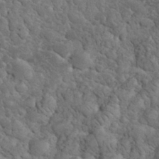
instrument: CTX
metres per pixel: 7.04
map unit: eHh
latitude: 33.4804
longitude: -66.2900
